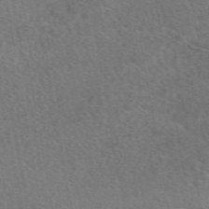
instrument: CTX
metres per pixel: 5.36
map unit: eAb
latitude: 49.7072
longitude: 110.6707
